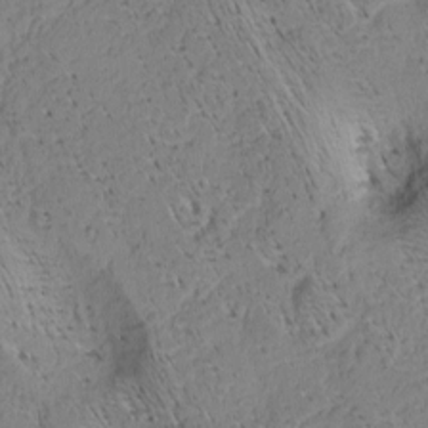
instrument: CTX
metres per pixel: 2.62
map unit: Nhu
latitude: -4.0094
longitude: -149.6127
